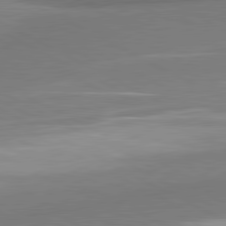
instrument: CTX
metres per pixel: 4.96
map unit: lApd
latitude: 81.0080
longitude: 167.9178
